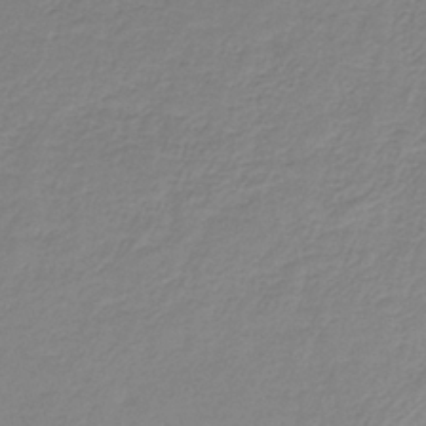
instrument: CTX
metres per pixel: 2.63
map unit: HNb
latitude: -33.9178
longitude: 53.3320
